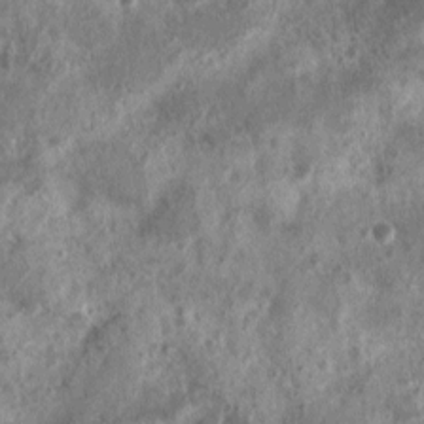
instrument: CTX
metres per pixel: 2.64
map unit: Nhu
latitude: 7.1214
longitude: -22.0255
